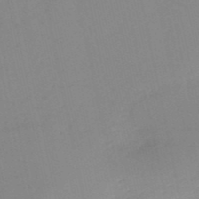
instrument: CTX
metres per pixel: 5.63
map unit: HNb
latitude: -52.6896
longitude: -39.6127
